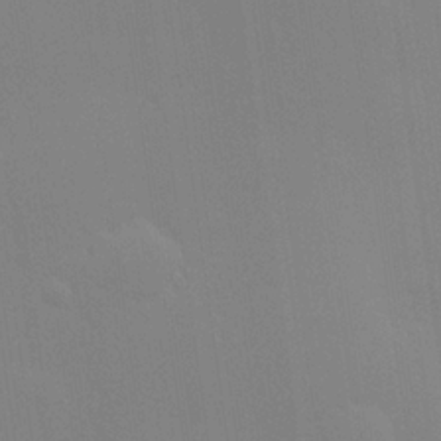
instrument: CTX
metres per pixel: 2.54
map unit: Hve
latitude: 24.9135
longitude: -92.6868
